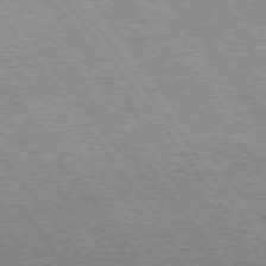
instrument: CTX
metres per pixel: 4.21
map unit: Hpe
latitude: 73.1593
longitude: -141.8583
